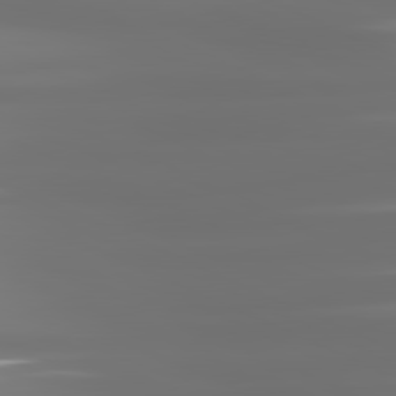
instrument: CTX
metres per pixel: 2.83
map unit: lApd
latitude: 81.3104
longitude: -137.7261
